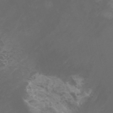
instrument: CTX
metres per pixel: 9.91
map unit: Nhu
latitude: -7.9178
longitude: -75.5371
